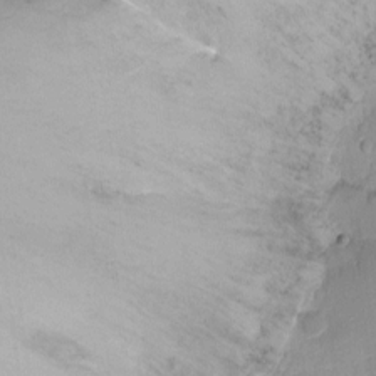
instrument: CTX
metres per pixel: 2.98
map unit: Nhu
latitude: -12.1228
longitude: -38.3089
